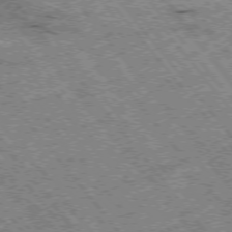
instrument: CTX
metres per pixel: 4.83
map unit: Hpe
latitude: -76.1606
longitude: -20.8191
